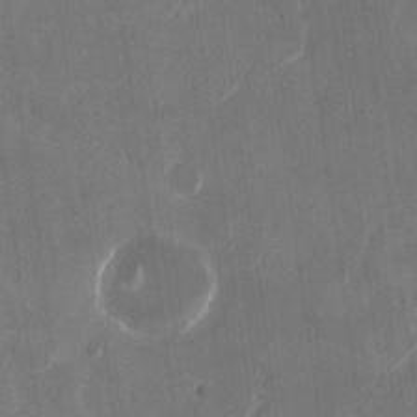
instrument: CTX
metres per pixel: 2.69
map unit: Nhu
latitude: -28.8219
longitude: -71.3104
